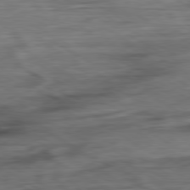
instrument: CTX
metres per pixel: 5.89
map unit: Ap
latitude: -81.0865
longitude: -68.5357
